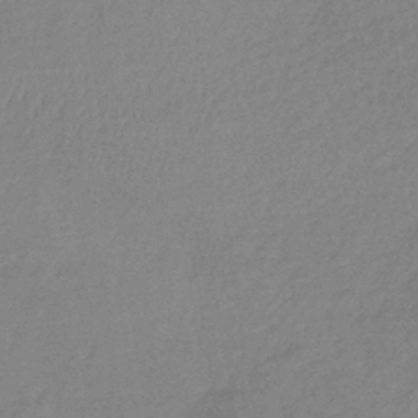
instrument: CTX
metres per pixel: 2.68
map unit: lHb
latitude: -36.4251
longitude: 69.2753
